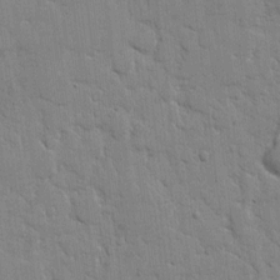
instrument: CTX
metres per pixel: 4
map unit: eHh
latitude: 8.2712
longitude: -66.8002
